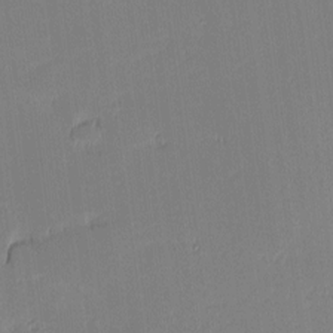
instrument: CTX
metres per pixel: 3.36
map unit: eHh
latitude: -1.3510
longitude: -83.8772
